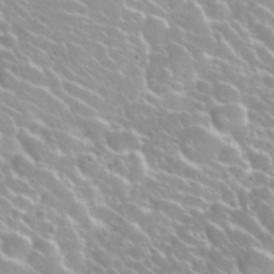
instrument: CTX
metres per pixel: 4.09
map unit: Nhu
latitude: 28.1767
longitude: -51.2348
